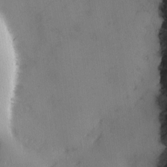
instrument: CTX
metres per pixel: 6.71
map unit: Ave
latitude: 2.4601
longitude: -111.2159
